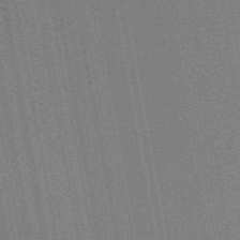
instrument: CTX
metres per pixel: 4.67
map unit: ANa
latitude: 51.8394
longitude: -71.0647
